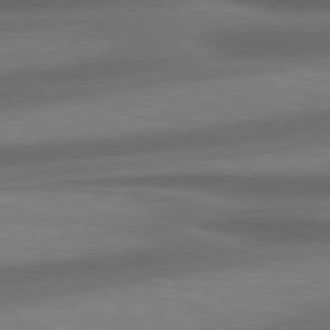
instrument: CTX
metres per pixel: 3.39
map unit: Hpe
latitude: 79.0648
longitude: -128.8569
